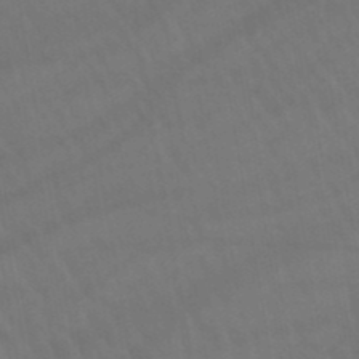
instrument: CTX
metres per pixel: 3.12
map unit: lHb
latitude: -45.8045
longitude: 77.0864
